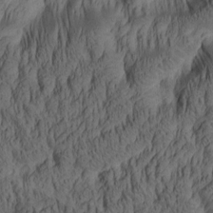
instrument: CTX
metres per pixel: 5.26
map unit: lAa
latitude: 5.1781
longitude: -115.2348
